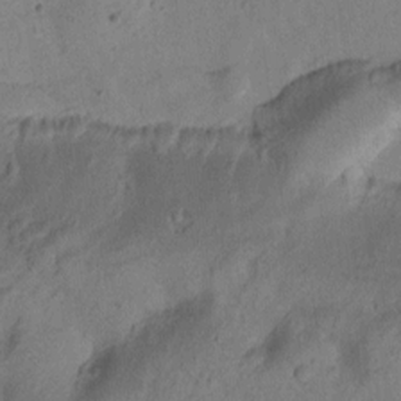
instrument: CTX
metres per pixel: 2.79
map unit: Htu
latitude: 0.3845
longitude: 175.5021
